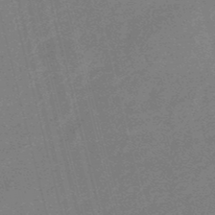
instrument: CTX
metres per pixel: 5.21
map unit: eHb
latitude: -48.4062
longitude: 86.9164
